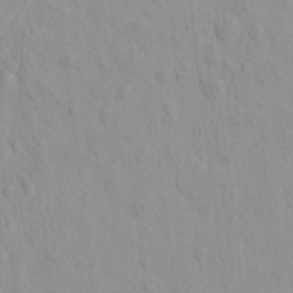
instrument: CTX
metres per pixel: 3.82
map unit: eHh
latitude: -1.7100
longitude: 19.1431
